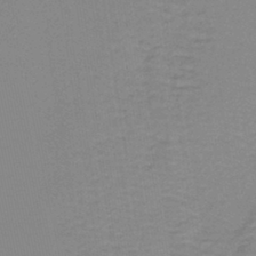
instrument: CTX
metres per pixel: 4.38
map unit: lHb
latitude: -40.7085
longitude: 63.8800
